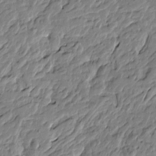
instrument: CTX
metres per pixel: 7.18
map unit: Htu
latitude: -4.7463
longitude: 179.1053
